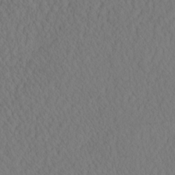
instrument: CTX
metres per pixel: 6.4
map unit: eHh
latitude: -3.0675
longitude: 16.0283
